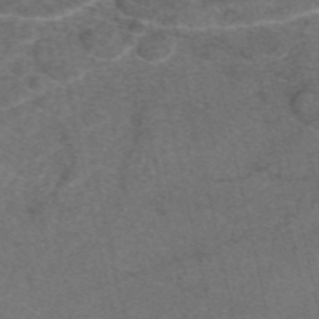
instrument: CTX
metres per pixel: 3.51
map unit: eAb
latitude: 47.8962
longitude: 104.8219
